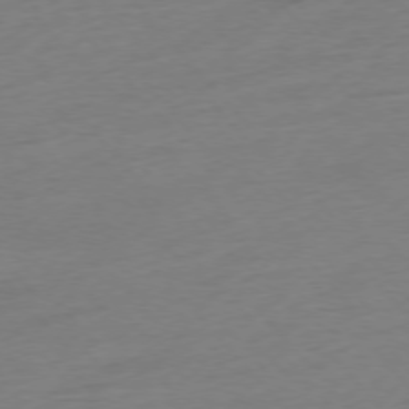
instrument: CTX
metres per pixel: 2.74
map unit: Hpe
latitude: -76.4062
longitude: -14.9514
